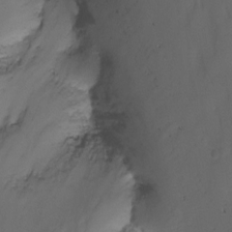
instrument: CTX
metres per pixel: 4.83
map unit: Nhu
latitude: -14.6708
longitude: -54.6301
